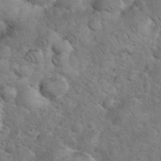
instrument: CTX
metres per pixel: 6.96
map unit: eHh
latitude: 36.2145
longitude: -65.3293
